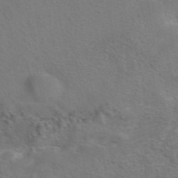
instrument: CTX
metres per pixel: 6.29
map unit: eAb
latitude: 42.3467
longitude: 104.5384
